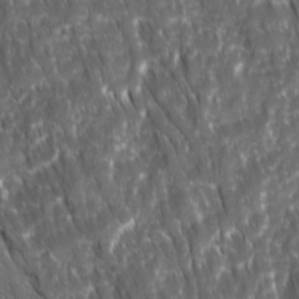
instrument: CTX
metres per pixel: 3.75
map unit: Ave
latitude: 15.5183
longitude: -134.3089
